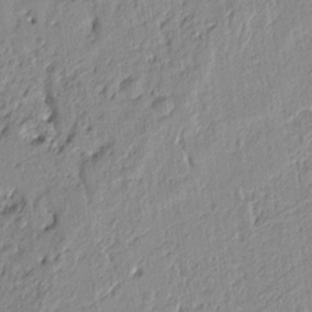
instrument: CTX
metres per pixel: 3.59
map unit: Ht
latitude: 7.8205
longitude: -77.6316
